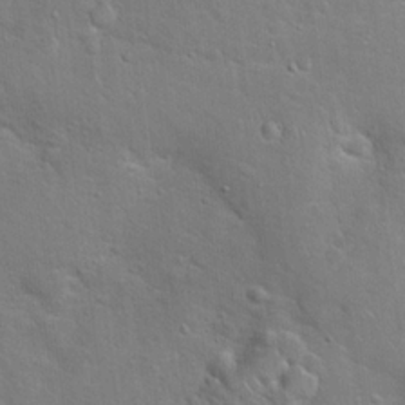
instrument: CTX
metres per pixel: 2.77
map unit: Hto
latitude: 20.1011
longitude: -49.5182
